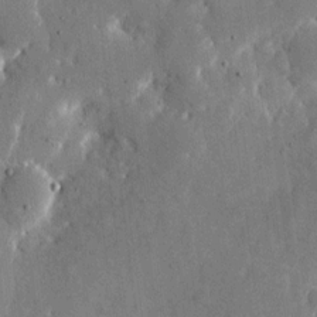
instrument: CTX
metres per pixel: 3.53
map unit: eHh
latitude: 11.3482
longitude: -67.6882
